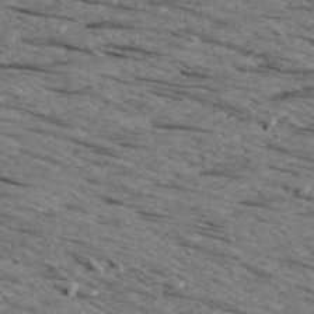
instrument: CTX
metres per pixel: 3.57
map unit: Aa
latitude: 8.6302
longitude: -139.0647
